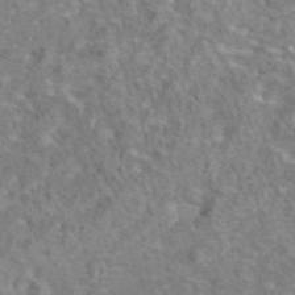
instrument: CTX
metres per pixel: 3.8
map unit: eAb
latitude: 43.4615
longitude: 108.3495
